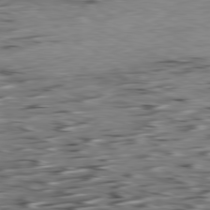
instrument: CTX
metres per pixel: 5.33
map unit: Ap
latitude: -81.1809
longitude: -97.1403
